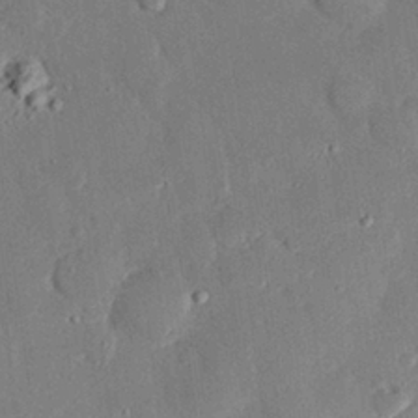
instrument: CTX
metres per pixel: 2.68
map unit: eHh
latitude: 28.4601
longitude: -80.9514
